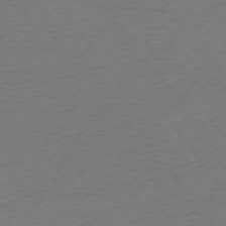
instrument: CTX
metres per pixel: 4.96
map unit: Ap
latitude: -74.9920
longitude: -89.1026
